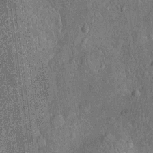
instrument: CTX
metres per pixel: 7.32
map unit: Nhu
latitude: -13.3888
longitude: -23.9150
